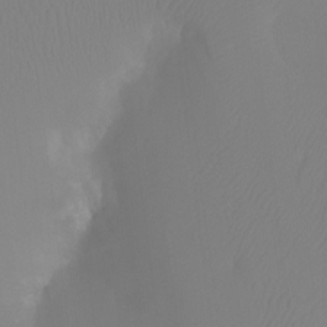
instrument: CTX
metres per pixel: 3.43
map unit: Htu
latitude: -12.4818
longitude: -47.6505
